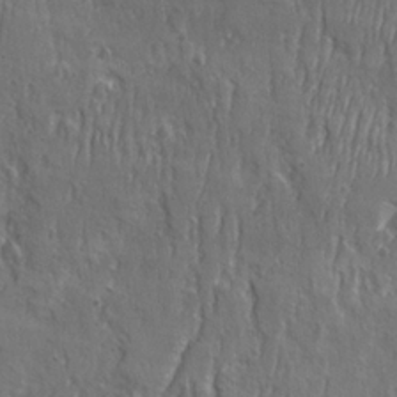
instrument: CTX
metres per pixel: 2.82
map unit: Ave
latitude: 22.0255
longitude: -134.5357
